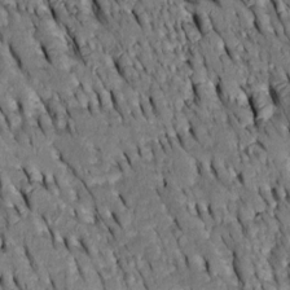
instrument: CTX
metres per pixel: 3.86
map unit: Htu
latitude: -3.0864
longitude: 150.8219
